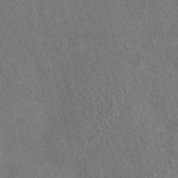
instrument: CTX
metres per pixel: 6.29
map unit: eAb
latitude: 41.1781
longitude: 108.8030
